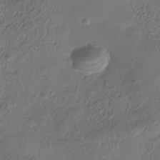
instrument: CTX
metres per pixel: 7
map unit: Hve
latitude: -31.0675
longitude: 94.5384
